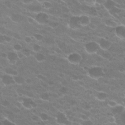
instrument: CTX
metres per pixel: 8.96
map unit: Hto
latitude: 25.0458
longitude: -37.0270
